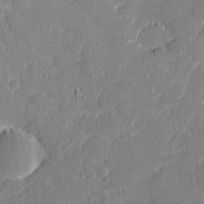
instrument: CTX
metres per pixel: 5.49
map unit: eHh
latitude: -2.4251
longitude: -82.8380
